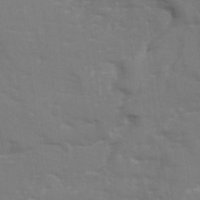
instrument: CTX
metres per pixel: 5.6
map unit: Ave
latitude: 12.8569
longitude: -102.7435
